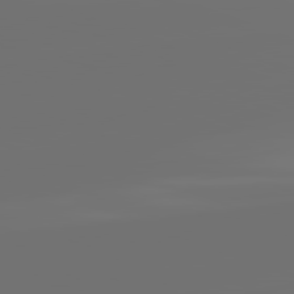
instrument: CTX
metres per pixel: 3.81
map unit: lApd
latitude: 82.1011
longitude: -160.2900
